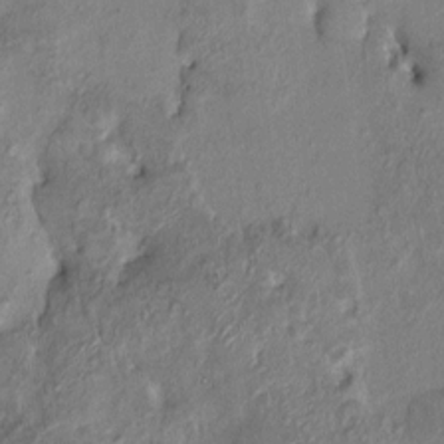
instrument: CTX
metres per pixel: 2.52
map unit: HNhu
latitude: 6.9514
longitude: 0.0661
